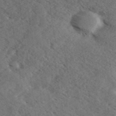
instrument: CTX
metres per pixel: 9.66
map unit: eHh
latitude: 35.7449
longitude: -140.1011
